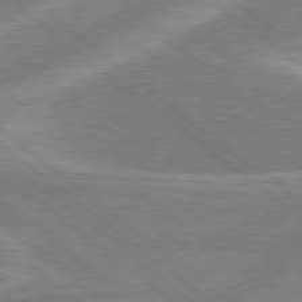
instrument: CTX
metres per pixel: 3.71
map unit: lApd
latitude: 78.8947
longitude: -158.1956
